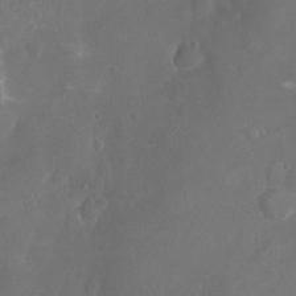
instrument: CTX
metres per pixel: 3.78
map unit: Nhu
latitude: -17.1054
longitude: -58.0822
